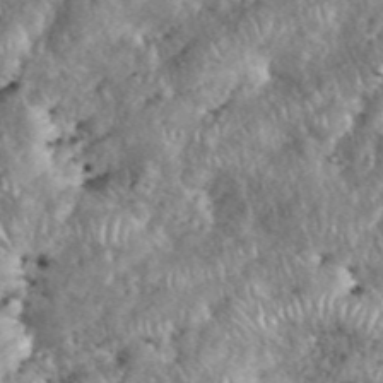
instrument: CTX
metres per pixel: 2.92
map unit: eHh
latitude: 38.6112
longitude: -56.7435
